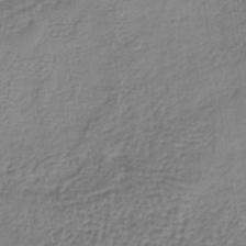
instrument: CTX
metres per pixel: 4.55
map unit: lHb
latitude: -39.1053
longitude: 61.7289
